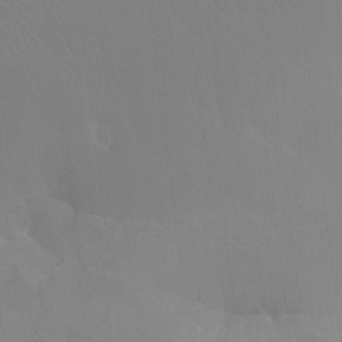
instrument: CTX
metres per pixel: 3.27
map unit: Htu
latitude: -16.3873
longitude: -46.5924
